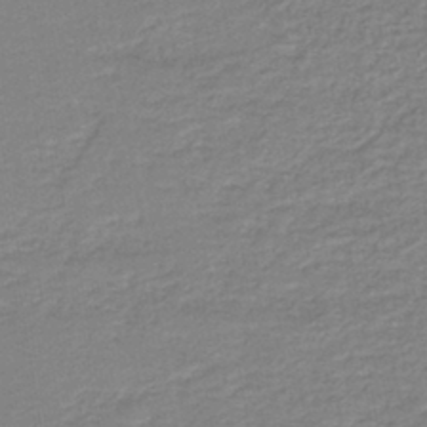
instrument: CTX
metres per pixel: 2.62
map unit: HNb
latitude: -40.6329
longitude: 51.0108
